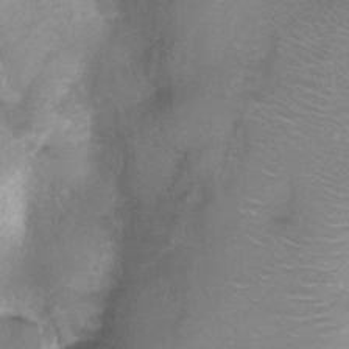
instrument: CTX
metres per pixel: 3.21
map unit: Nhu
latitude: 3.7827
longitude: -25.0269
